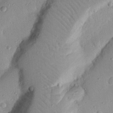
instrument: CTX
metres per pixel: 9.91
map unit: Nhu
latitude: 22.8380
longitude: -75.5371
